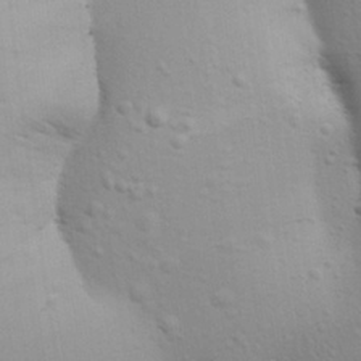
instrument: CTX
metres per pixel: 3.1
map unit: Aa
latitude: 25.4615
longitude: -136.5924
